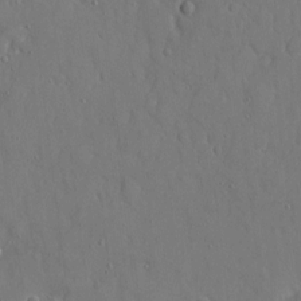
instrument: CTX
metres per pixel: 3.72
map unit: eHh
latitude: 6.6301
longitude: -68.3467
